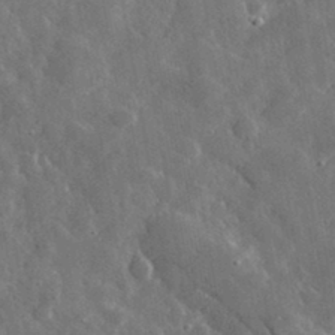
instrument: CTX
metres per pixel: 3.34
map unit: lHvf
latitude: 34.0444
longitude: -87.1592
